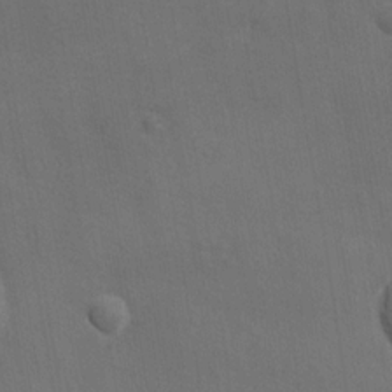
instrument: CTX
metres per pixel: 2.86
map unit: Ave
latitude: -8.1417
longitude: -120.4034
